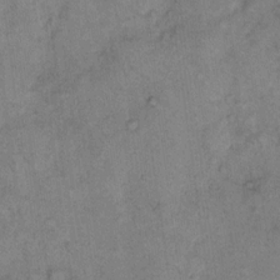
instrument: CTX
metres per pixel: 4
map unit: eHh
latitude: 14.4790
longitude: -65.1214
